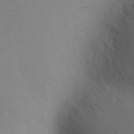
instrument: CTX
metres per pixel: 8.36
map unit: Nve
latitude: -10.2928
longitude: 173.4832
